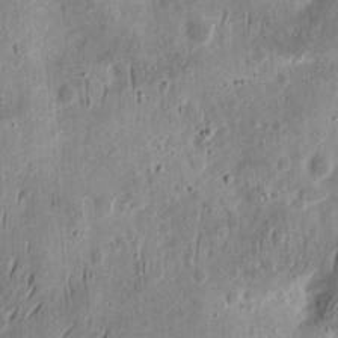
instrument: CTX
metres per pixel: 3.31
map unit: Ht
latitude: 13.5182
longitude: -74.4601
